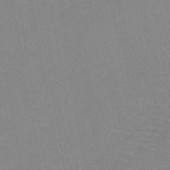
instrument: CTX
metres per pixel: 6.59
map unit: HNb
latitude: -45.4832
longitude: -40.8757
